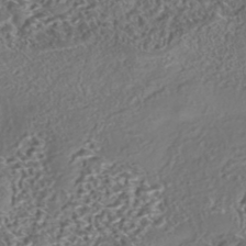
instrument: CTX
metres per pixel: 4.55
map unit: eHh
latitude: -43.2375
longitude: 121.8611
